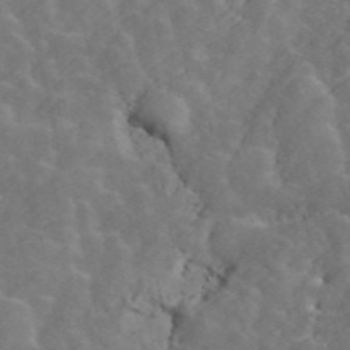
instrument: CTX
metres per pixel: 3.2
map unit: ANa
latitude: 47.1592
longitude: -84.0255
